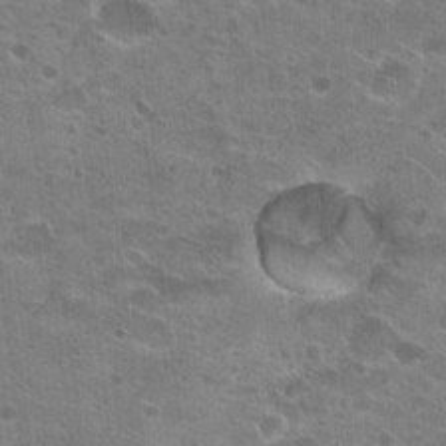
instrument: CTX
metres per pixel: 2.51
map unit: Hto
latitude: 23.1970
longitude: -42.7813
